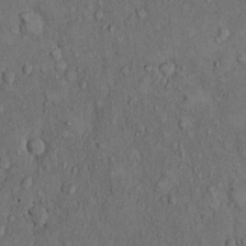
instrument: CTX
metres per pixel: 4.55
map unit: Hto
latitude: 10.4601
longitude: -59.7072
